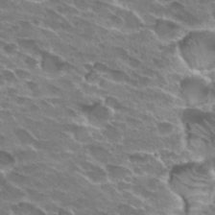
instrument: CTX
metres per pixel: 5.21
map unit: Hto
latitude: 29.4426
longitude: -42.6868
